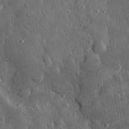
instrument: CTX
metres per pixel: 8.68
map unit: eHh
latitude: 31.0648
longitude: -79.8017
